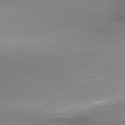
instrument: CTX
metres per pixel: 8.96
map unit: lApd
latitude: 80.0255
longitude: 168.0472
